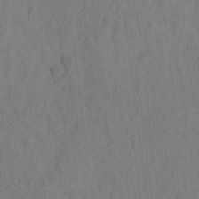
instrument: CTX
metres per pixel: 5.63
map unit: eHh
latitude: -1.8045
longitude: 18.3684
